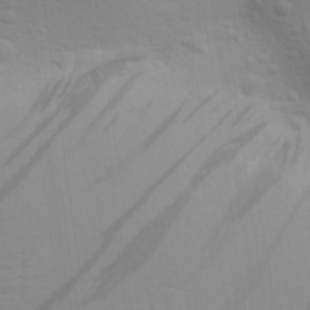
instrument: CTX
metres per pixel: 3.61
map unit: Aa
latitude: 29.0080
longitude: -139.4237
